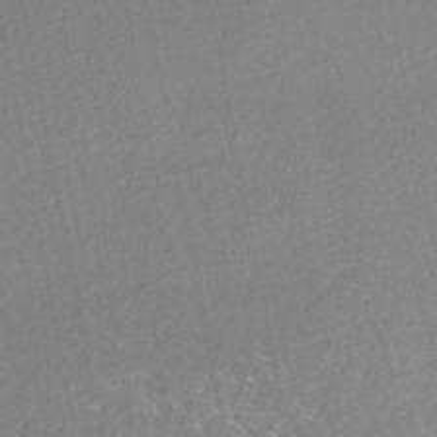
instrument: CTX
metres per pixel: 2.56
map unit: HNhu
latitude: -47.6722
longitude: 102.9920
